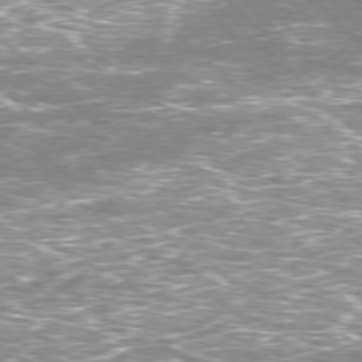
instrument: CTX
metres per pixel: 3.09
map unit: Hpe
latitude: -77.8611
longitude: 15.1054
